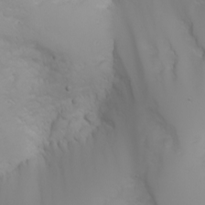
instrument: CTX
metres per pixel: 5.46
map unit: Nhu
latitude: -6.3873
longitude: -85.3860
